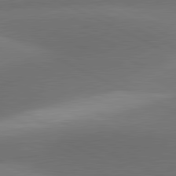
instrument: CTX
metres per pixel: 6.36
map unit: lApd
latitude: 81.2537
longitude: 139.2754
